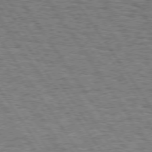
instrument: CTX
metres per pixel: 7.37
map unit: Hpe
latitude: 74.4223
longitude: -134.1011
